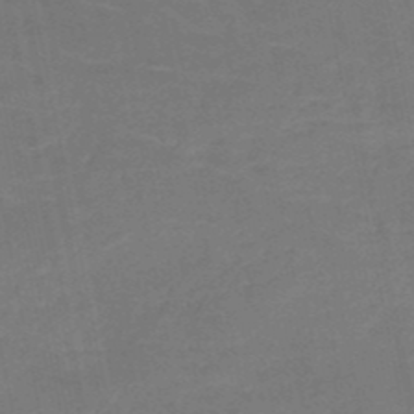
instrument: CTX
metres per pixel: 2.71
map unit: HNb
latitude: -51.1998
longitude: -48.0255
